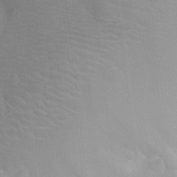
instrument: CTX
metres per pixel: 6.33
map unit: Ht
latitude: -12.5385
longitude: -24.4978
